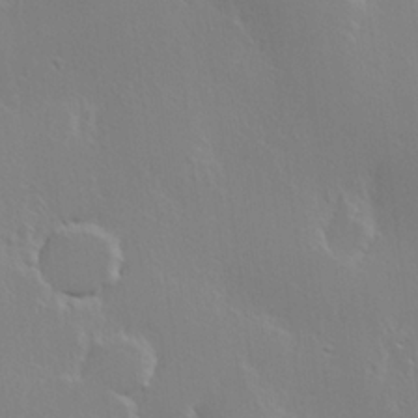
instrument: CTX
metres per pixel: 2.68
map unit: Hve
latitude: 23.3671
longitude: 145.7100
